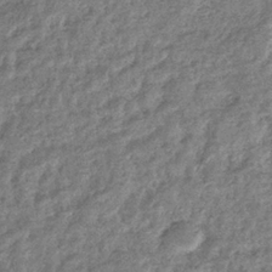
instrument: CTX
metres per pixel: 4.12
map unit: eHb
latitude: -36.3873
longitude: 79.0864
